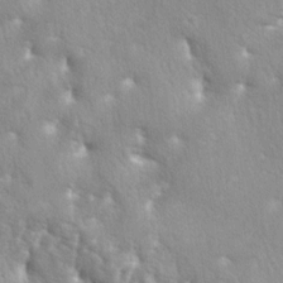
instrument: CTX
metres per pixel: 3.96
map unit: lAa
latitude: -6.0661
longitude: -125.4426
